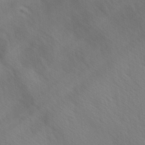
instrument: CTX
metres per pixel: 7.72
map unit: Ave
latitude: 1.6316
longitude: -113.1214
